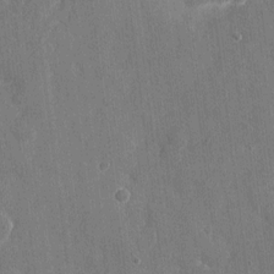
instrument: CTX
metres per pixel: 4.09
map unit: eHh
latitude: 7.2915
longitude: -67.8961
